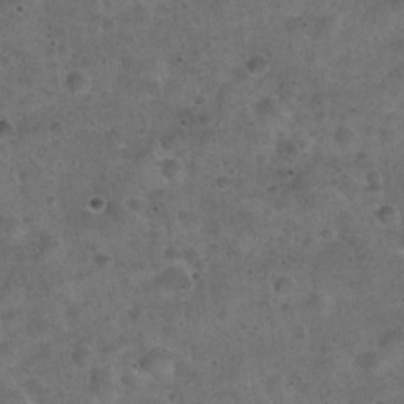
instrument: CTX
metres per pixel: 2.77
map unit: Hto
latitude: 22.4979
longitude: -53.0081
